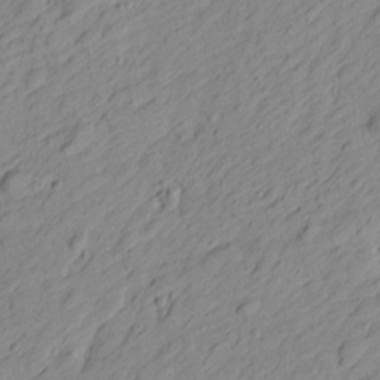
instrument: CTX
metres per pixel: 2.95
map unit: Htu
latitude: -0.9920
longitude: -175.1781
